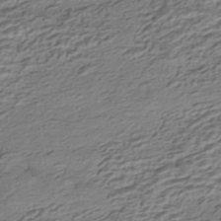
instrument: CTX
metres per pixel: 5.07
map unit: HNhu
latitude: -43.2375
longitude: 105.5588
